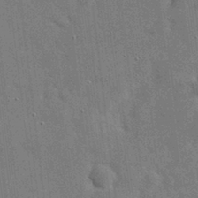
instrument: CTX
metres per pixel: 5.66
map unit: eHh
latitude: 20.0255
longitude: -67.0080
